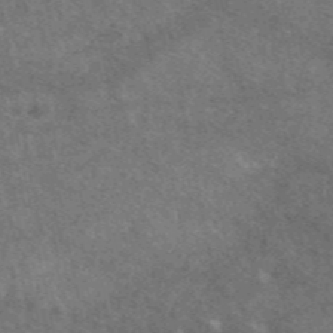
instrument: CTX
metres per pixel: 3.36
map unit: eAb
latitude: 47.3104
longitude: 125.0108
